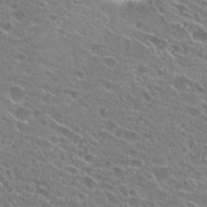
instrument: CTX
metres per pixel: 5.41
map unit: Hto
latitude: 24.7057
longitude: -43.1592
